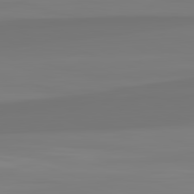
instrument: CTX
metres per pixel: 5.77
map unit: lApd
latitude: 82.8757
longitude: 171.6722
